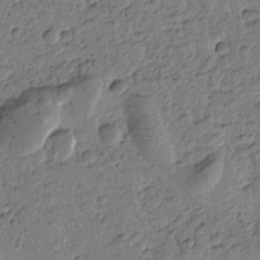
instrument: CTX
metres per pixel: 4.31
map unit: Htu
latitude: -0.8408
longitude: -175.9339
